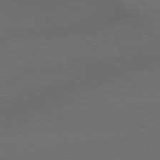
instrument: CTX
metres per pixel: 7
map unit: lApd
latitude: 79.0837
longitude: -172.1199
